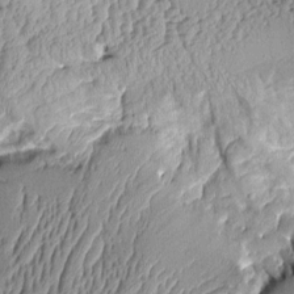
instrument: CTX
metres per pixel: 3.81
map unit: Aa
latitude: 9.6694
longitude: -128.6490
